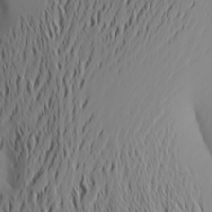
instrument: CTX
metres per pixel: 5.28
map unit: Aa
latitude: 20.7624
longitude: -145.6694
